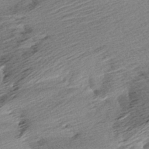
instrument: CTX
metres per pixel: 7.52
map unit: Aa
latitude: 6.1578
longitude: -137.3860
